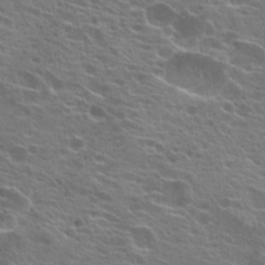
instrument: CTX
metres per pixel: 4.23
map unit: Hto
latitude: 21.8206
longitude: -40.2711
